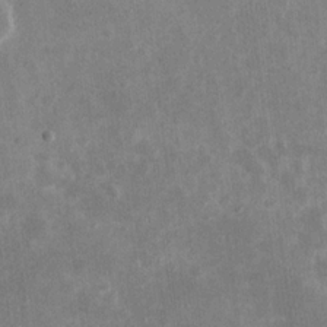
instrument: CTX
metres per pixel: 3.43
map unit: eHh
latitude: 19.2159
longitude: -71.3104
